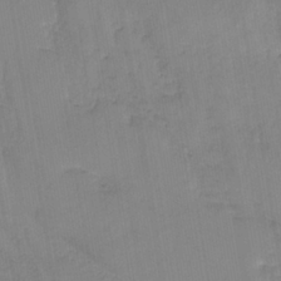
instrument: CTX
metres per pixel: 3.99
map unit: HNb
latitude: -36.3684
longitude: 57.7288
